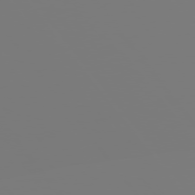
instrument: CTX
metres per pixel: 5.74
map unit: Hpe
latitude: 75.5182
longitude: -141.9906
